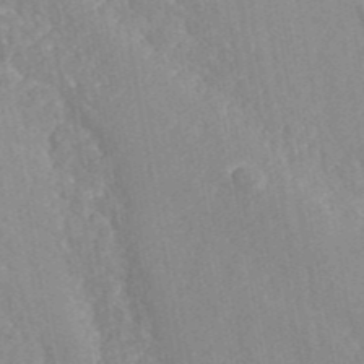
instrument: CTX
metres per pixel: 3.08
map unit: eAb
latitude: 42.5357
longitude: 106.3684
